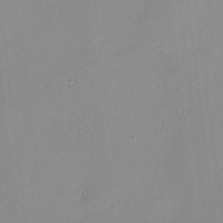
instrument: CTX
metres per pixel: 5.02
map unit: Nhu
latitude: -9.3698
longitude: -85.1970
